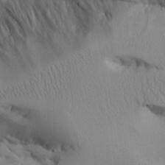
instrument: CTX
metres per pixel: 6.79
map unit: Aa
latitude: 25.9528
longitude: -129.2726
